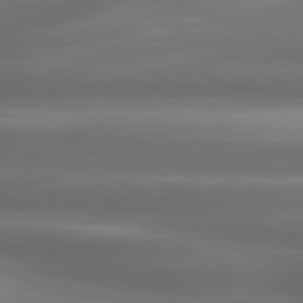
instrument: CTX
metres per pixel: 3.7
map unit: lApd
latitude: 80.5546
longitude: -141.8583
